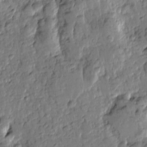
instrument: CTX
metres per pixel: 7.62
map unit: Htu
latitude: -0.5007
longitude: -176.4412
